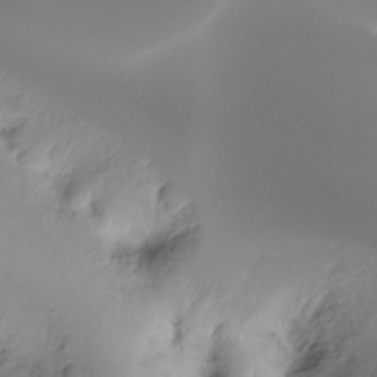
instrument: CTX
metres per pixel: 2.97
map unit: Ht
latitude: -16.8219
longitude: -45.8583
